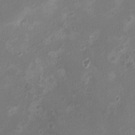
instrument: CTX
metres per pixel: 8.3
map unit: Nhu
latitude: 5.0458
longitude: -18.6868
